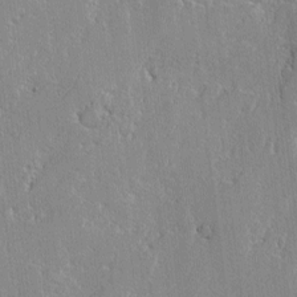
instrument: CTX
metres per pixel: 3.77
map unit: lAvf
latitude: -1.2943
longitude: -109.0269
